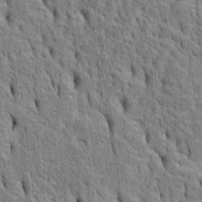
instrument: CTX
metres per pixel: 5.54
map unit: Htu
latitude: -5.0864
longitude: 152.7085
